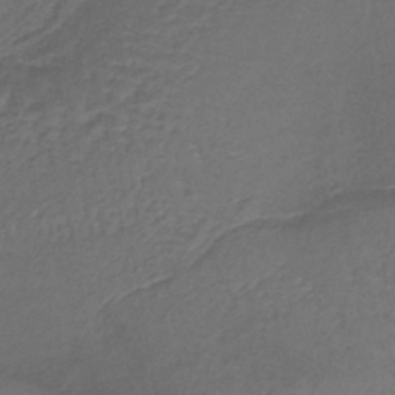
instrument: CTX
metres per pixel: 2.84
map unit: lHb
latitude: -39.9367
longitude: 62.4062
